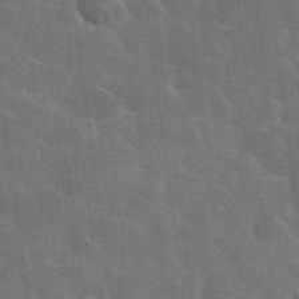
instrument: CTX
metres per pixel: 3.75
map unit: lHvf
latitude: 37.1026
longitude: -90.8758
